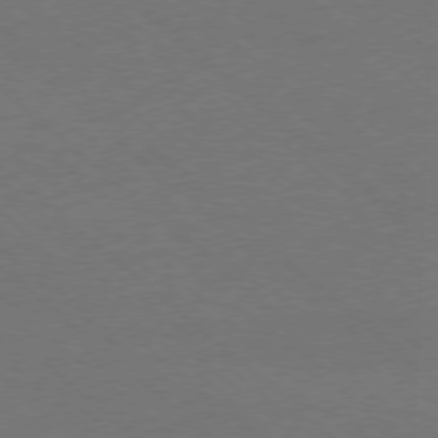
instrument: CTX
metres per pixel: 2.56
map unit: Ap
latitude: -77.8422
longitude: -84.1011
